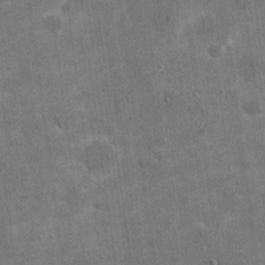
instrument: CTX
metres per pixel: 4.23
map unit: eHh
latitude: 20.3468
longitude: -65.7827
